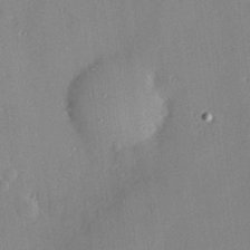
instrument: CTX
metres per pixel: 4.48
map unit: Hve
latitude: 26.1578
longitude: -90.9136
